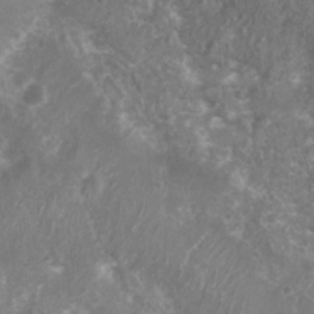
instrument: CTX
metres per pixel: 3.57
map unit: Nhu
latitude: 7.5182
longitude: -20.6112
